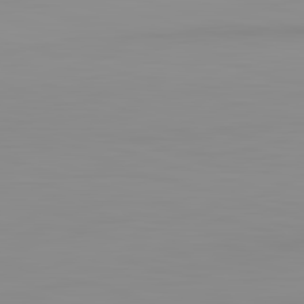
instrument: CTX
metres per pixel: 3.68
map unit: lApd
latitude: 83.1592
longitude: -133.6505
